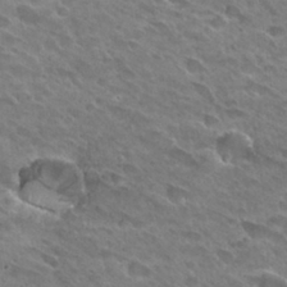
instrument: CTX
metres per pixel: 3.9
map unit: Hto
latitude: 28.5546
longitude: -38.9325
